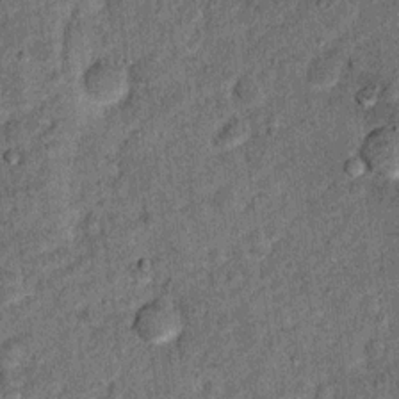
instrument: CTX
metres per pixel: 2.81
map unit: Ht
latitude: 9.4615
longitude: -38.5357
